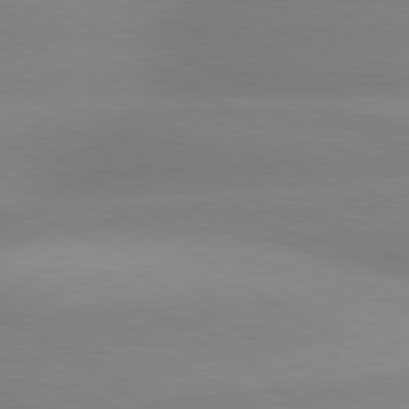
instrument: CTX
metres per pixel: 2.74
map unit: lApd
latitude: 80.1389
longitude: -146.0822
